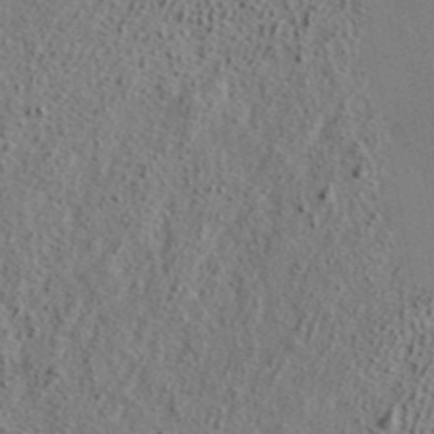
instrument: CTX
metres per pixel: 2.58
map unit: ANa
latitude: 39.6316
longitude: 21.8233
